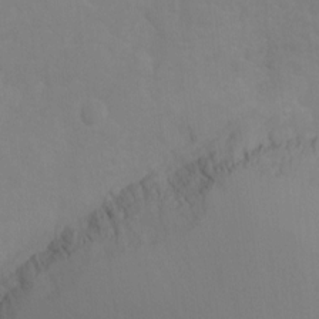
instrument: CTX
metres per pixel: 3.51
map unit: Ht
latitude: -9.1242
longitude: -34.2522
